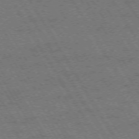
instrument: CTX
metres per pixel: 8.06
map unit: Hpe
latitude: -73.7855
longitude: 3.3320
